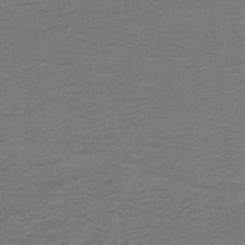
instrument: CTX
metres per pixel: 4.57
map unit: lHb
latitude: -41.2754
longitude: 54.4062
